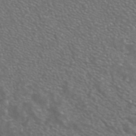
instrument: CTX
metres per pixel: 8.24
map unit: ANa
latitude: 43.1592
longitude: 24.0094
